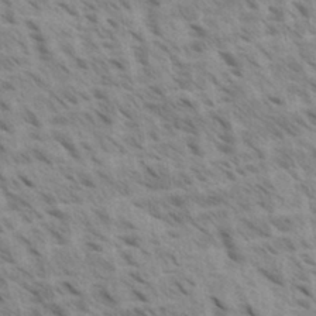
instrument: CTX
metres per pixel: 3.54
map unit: Aa
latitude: 33.2537
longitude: -140.6868
